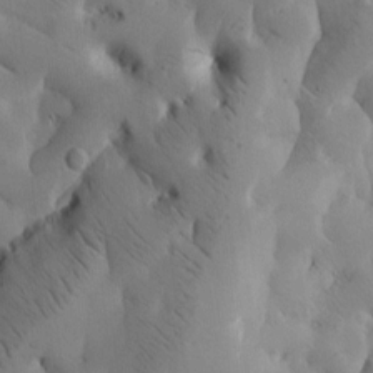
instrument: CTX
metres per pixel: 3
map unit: Htu
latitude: -3.2753
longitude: 169.1998
